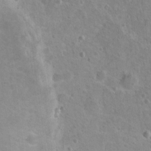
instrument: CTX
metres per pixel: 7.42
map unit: Nhu
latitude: 17.0836
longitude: -32.7435
